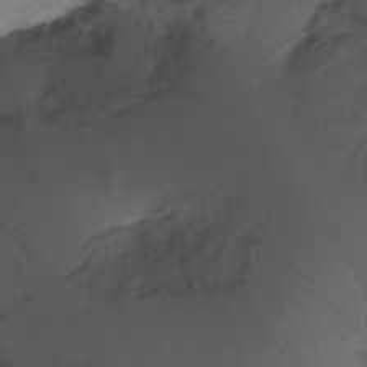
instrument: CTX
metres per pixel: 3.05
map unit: Ht
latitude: -18.7841
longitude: -44.3656
